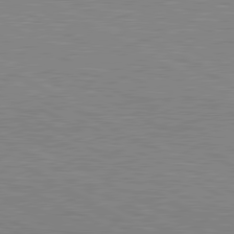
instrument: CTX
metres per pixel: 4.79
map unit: lApd
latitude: 80.3467
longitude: 124.8975
